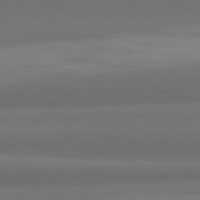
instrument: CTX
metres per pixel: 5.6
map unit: lApd
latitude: 82.3278
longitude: 157.8989
